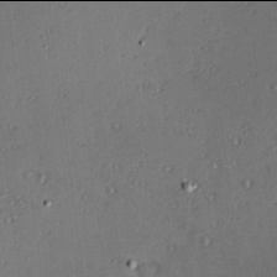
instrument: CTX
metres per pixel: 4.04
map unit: Hve
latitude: 13.9906
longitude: -90.6679
